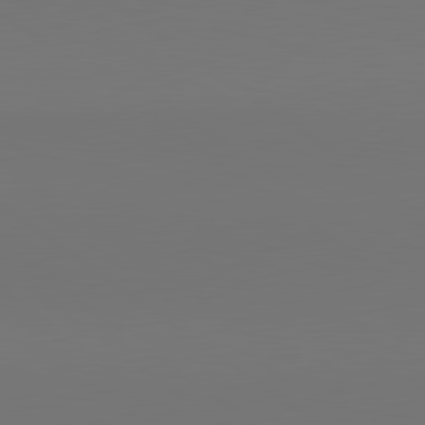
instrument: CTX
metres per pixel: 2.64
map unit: lApd
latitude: 80.7813
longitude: 153.3509
